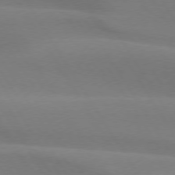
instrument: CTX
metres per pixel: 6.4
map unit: lApd
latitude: 74.7813
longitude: -66.0633
